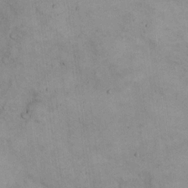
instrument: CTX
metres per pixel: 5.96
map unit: eHh
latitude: 21.3860
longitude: -59.8394
